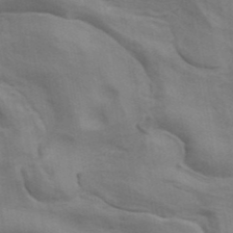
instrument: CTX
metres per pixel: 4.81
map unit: ANa
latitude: 41.9150
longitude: 14.2740
